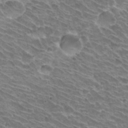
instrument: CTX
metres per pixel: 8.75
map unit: Hto
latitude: 30.6302
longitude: -42.4790
